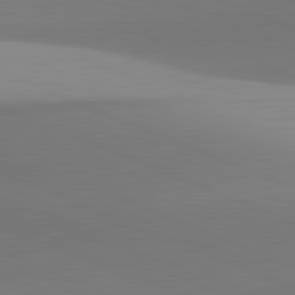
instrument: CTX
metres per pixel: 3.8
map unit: lApd
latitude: 81.8205
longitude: 142.4440
